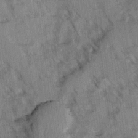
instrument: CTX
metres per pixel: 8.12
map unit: Ave
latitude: -0.4440
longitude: -110.9514
